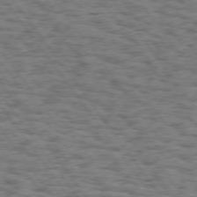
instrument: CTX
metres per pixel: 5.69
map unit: Hpe
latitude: 74.3278
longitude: -134.8758
